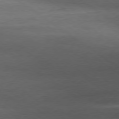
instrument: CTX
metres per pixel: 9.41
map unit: Hpe
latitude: -79.2187
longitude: 9.6533
